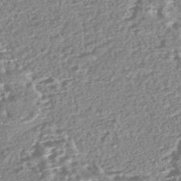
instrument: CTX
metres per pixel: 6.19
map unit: Nhe
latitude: -47.0108
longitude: -172.5923
